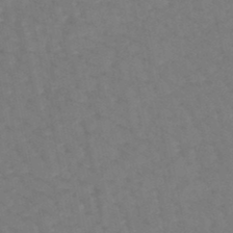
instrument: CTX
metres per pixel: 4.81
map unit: eHb
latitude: -46.5762
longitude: 80.9353
